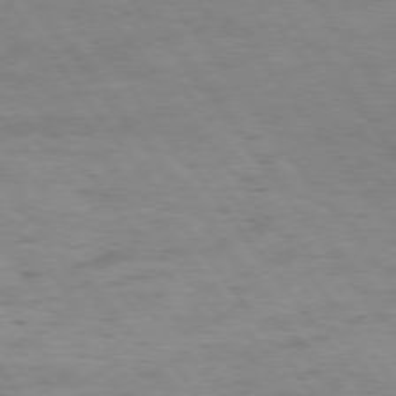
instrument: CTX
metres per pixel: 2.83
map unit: Hpe
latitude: 75.2915
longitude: -140.7813
